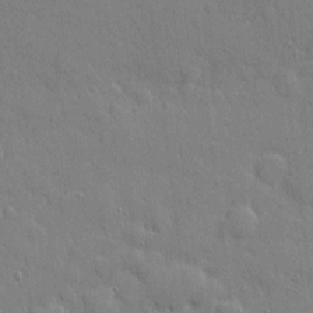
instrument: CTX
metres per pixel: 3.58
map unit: eHh
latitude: 3.9150
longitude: -75.3104
